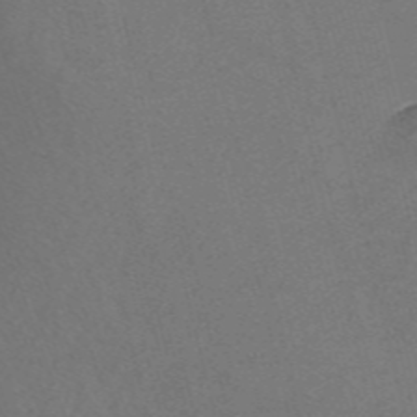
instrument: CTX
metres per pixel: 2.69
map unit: Nve
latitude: -57.1998
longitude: 58.3495
